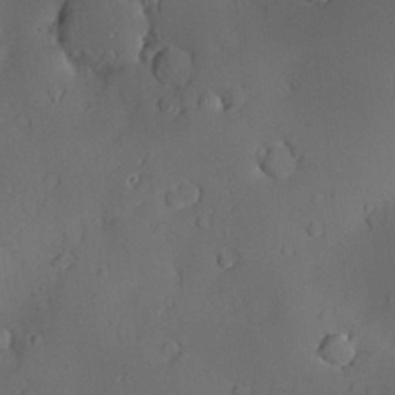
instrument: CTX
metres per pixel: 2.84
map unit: Nve
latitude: -8.7841
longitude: 174.9163
